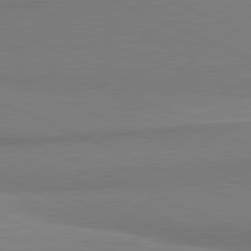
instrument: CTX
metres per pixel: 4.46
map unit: lApd
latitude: 81.7639
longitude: 161.3321
